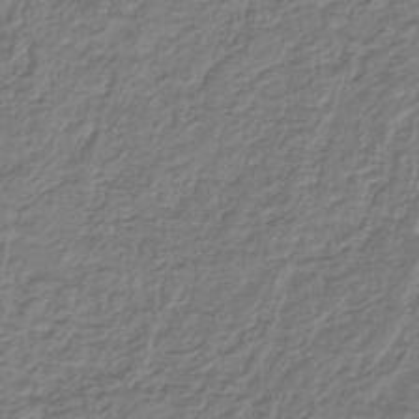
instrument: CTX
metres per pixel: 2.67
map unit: lHb
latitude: -42.6707
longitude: 61.3132
